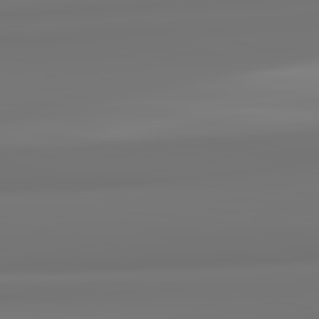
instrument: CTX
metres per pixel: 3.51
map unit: lApd
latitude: 82.2711
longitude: 171.7478
